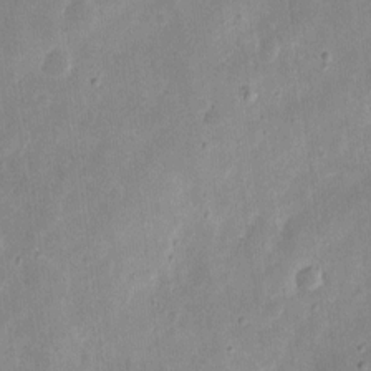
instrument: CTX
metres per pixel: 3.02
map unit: eHh
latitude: 8.6680
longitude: -72.3657
